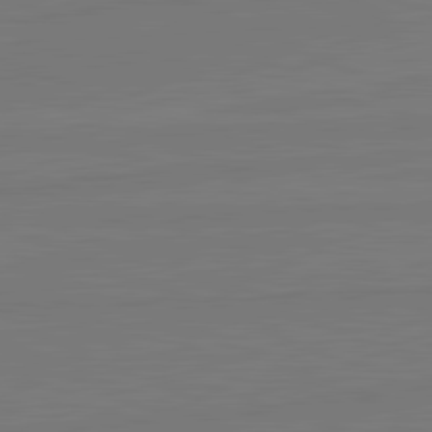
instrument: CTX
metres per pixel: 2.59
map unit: lApd
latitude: 81.9339
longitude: -179.1403
